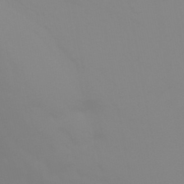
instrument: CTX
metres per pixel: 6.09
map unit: HNhu
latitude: -44.7841
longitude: 90.2929
